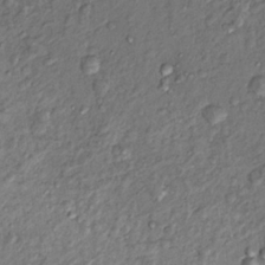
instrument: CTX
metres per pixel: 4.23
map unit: Hto
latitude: 14.6491
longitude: -30.0255
